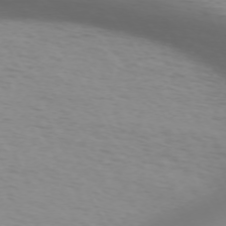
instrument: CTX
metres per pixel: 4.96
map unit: Hpe
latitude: -71.8045
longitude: 12.4062
